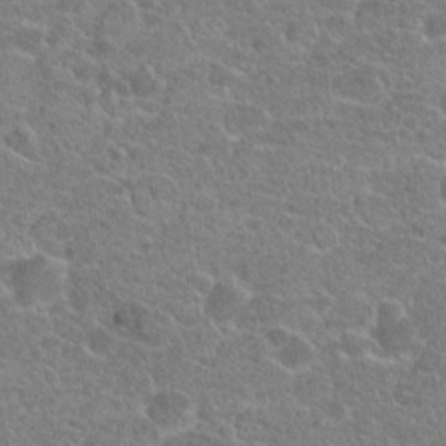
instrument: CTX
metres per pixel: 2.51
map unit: Hto
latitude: 20.7624
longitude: -43.2348
